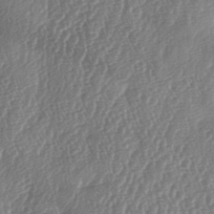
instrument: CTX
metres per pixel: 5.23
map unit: lAa
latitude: -5.6155
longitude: -129.7827
